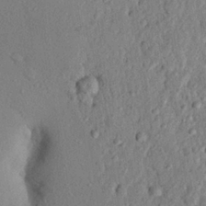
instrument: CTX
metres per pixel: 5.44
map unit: eHh
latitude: 24.5356
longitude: -78.9514
